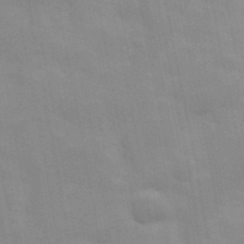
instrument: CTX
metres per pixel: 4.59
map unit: Hve
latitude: 31.2726
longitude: 149.9745
